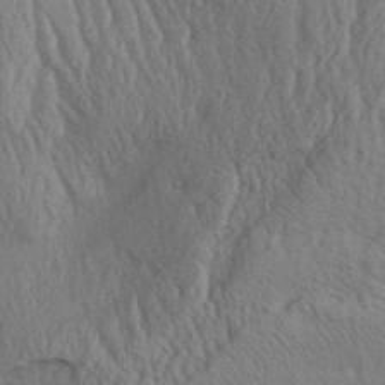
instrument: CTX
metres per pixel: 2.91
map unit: Aa
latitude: 31.7072
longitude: -135.3481
